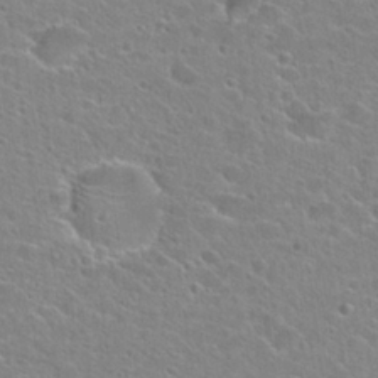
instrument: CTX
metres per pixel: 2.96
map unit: Hto
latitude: 24.5356
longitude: -44.8569
